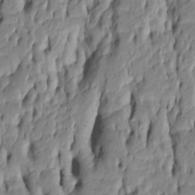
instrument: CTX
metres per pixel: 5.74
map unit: Htu
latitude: -5.5021
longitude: 151.0675
